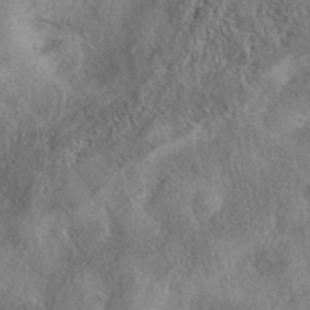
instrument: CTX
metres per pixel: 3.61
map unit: eAb
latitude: 39.5749
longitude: 112.9164
